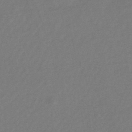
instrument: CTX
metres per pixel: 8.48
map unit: lHb
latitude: -42.6896
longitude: 73.6344
